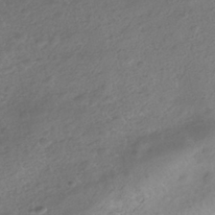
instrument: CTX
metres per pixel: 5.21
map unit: Nhe
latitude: -40.8219
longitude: -100.3467
